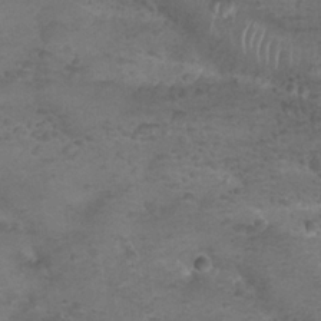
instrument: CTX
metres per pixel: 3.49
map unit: Nhu
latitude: 24.9324
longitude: -51.9906
